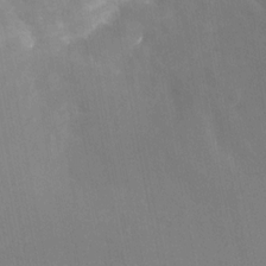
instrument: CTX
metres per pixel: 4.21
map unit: Nhe
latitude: -28.4251
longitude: -110.1767
